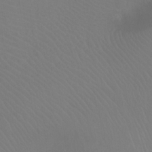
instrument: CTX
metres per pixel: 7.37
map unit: Ht
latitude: -7.4076
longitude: -20.1767
